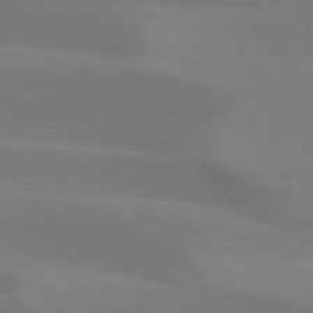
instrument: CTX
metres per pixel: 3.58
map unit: lApd
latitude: 75.1781
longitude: -66.5167
